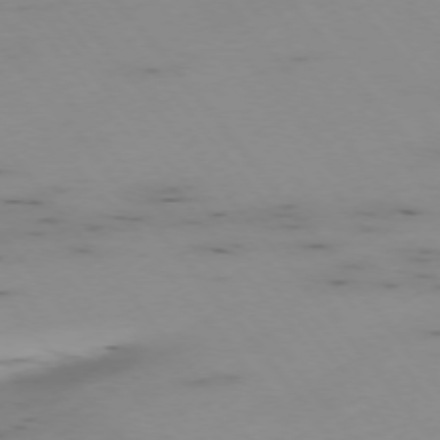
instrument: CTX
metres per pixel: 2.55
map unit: Hpe
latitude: -75.1243
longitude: 3.7666
